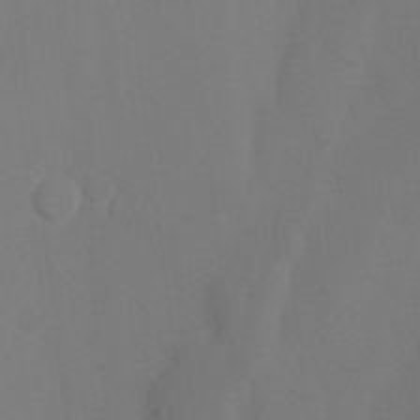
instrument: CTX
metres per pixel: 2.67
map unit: Nhu
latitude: -8.6329
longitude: -47.9339
